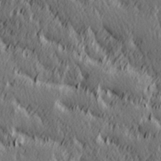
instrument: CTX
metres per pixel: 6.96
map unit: Hve
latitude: 26.0633
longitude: 145.6344
